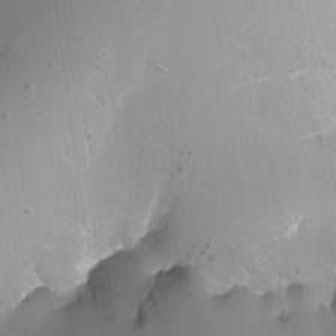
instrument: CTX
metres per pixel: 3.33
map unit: Nhu
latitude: -7.0864
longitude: -45.1592
